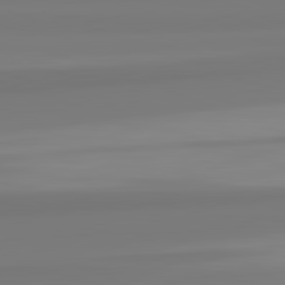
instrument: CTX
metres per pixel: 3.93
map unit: lApd
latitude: 82.6301
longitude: 173.3321
